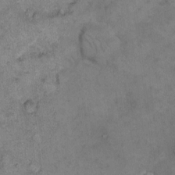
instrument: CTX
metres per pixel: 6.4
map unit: eHh
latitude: 10.7813
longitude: -63.4427
